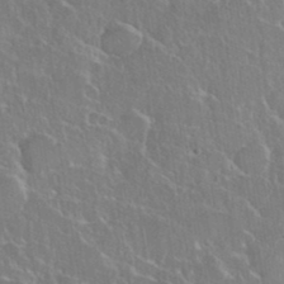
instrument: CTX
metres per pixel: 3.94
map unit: eHh
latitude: 37.5938
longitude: -61.4804
